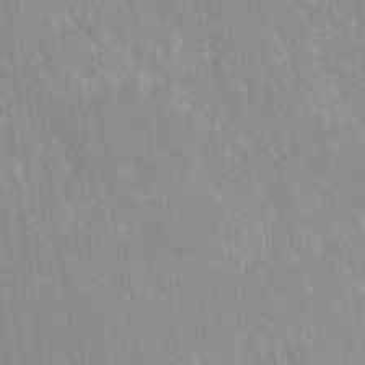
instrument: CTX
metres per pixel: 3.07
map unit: Ave
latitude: 19.4804
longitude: -136.7058
